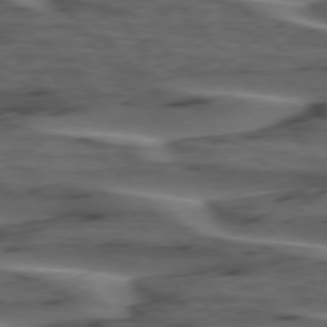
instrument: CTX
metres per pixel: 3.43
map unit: lApd
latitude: 75.6505
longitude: -70.9702
